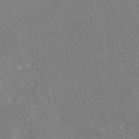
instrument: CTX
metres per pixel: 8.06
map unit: eAb
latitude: 48.7057
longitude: 117.7288
